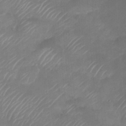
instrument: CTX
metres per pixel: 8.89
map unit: Nhu
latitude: 28.8002
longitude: -56.1955
